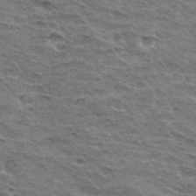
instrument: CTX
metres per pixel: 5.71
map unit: Hto
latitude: 32.8758
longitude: -45.1403
